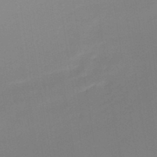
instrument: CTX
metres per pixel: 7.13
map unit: lHb
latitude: -48.4440
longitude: 67.6722
